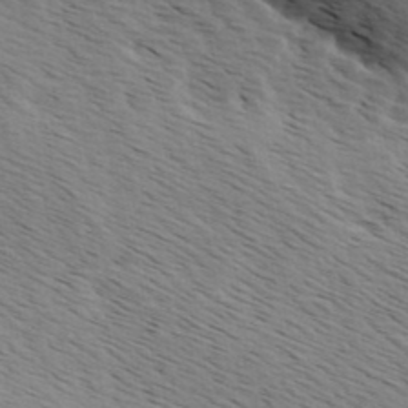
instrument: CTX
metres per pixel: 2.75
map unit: Ave
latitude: 9.7639
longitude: -107.0081
